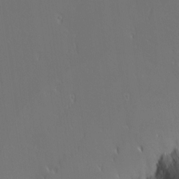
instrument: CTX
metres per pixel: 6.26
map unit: Nhu
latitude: -3.9745
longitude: -89.1592
